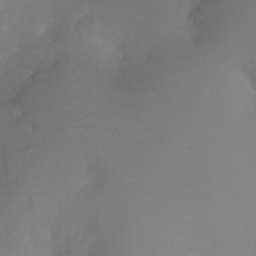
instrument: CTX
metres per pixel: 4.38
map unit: Ht
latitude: -2.7085
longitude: -61.2726
